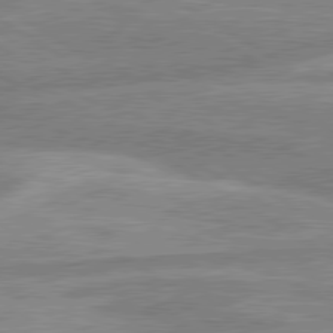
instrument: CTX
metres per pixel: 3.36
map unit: lApd
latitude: 80.2145
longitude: -165.1403
